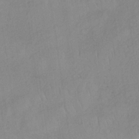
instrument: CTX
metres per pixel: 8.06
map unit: HNb
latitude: -33.1809
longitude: 63.7099
